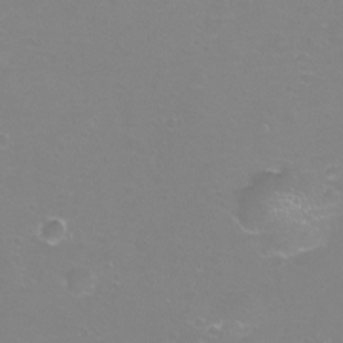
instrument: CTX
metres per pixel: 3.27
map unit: eHh
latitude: -12.0094
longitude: -60.5545
